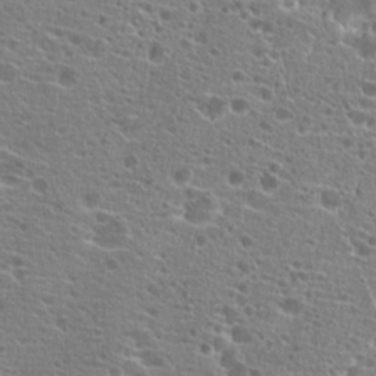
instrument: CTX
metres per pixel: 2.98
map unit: Hto
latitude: 21.3293
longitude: -40.0255
